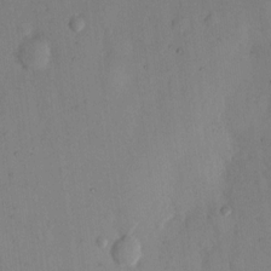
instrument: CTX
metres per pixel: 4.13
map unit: eHh
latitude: 12.6302
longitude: -62.0822
